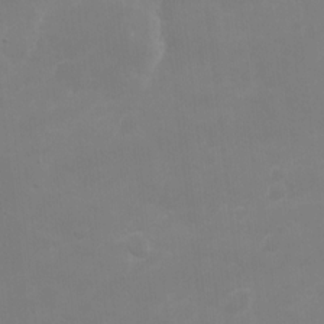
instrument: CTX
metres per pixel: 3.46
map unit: Nhe
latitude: -1.7289
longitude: -59.0836
